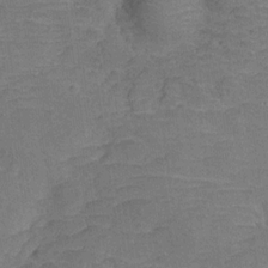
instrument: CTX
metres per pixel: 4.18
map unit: Hve
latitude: -27.7666
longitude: 91.8234
